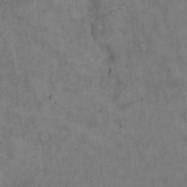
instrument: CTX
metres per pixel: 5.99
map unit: Hto
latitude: 15.4049
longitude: -61.7827
